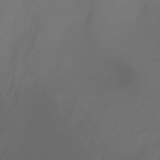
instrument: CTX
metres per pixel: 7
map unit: Nhu
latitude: -7.1431
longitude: -83.2914
